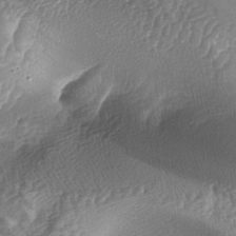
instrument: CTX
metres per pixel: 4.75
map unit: lAa
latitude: -4.8408
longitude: -128.9136
